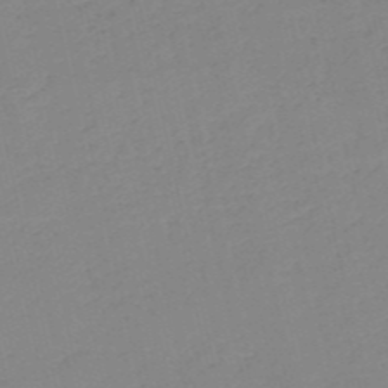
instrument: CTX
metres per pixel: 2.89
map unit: HNb
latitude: -53.9556
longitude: -39.2159
